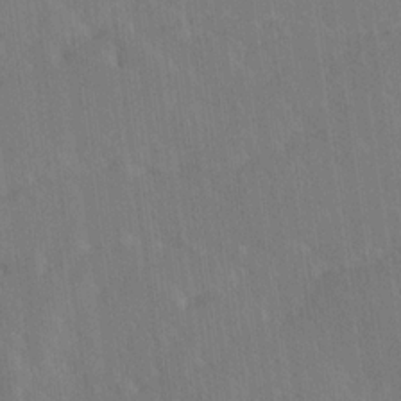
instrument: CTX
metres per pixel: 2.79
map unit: Ave
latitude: 19.6127
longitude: -137.4805
